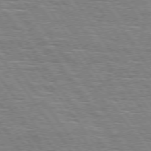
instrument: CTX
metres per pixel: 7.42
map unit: Hpe
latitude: 74.1956
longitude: -138.6490
